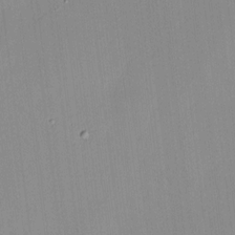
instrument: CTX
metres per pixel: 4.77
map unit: HNhu
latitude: 8.1200
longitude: 13.3510
